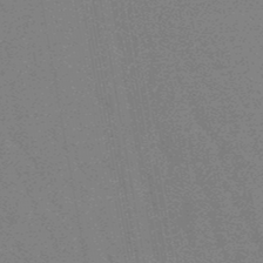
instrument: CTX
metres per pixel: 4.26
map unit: lHb
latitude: -48.8975
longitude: 82.4062
